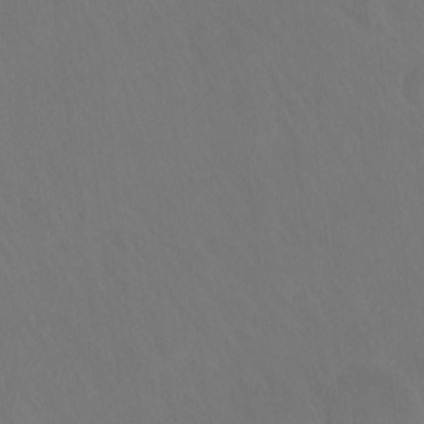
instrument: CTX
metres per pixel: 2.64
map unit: Hto
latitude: -13.2943
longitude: -41.7260
